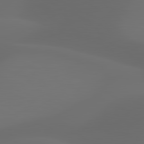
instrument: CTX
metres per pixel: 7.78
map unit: lApd
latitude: 81.0269
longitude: 123.9367
